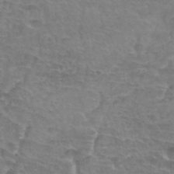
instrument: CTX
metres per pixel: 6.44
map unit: Hto
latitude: 34.8002
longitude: -44.3845
